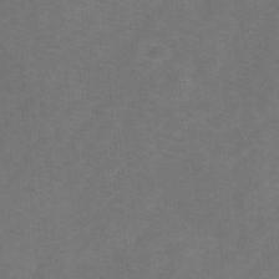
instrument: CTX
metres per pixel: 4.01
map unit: Ave
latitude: 1.5749
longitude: -112.6679
